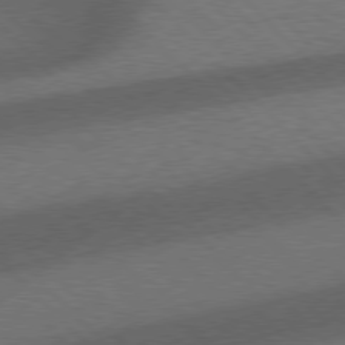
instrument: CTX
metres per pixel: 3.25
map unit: Hpe
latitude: 77.4993
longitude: -152.5357
